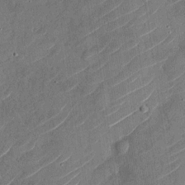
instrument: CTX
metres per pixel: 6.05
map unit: Nhu
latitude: -29.2187
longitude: -72.5924
